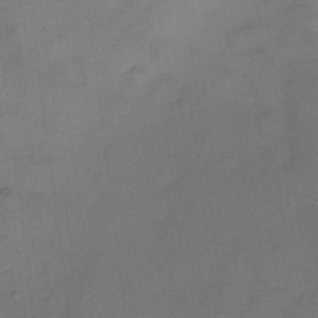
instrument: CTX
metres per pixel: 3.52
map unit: HNhu
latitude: 2.5923
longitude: 8.9353
